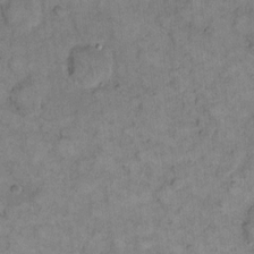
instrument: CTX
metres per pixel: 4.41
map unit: eHh
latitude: 12.9703
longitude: -65.0080
